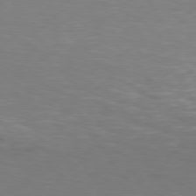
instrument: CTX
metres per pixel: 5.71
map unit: Hpe
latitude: 76.1577
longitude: -132.1578
